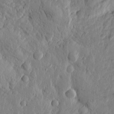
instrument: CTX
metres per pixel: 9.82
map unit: Htu
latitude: -0.5952
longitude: -177.0458
